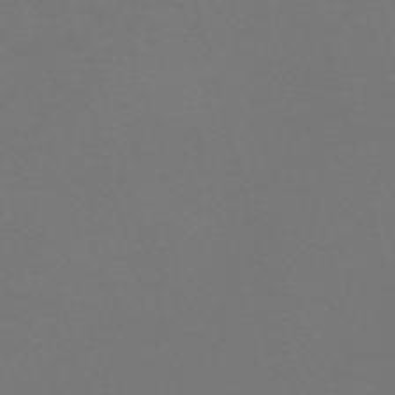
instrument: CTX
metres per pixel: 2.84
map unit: Nve
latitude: -59.5588
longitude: 60.7841
